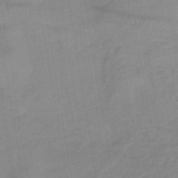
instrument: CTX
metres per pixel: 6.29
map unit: lHb
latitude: -35.7100
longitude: 73.1053
